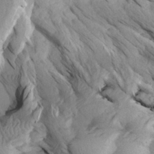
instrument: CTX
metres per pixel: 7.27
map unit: Aa
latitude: 27.1592
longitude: -133.5560
